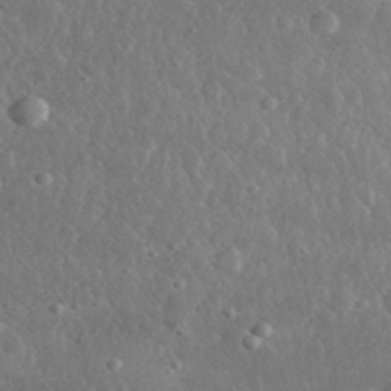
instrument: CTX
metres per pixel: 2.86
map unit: lHvf
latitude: 31.8206
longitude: -88.9892
